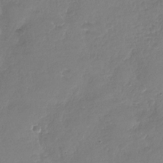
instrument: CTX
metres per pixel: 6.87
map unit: Nhu
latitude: -30.2928
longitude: -61.1592
